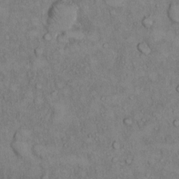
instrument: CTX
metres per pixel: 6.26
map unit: Hto
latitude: 9.0459
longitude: -59.5560
